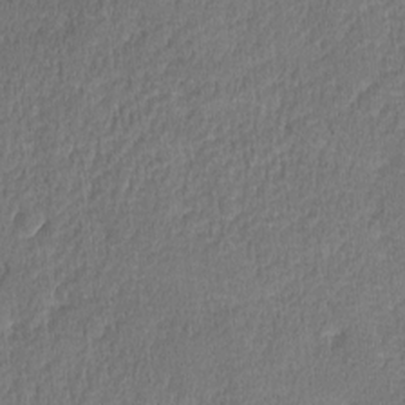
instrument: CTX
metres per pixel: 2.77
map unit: lHvf
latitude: -13.0109
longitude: -100.5924
